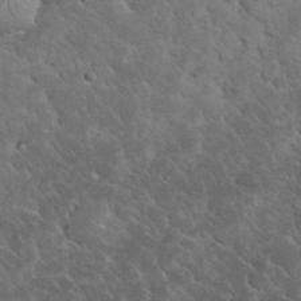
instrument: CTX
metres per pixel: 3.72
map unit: eHh
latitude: 33.5560
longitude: -66.2522
